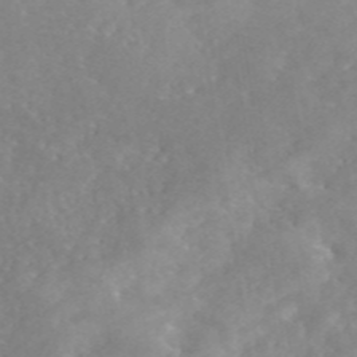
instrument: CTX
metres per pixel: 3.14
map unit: eAb
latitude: 45.7260
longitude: 126.5951
